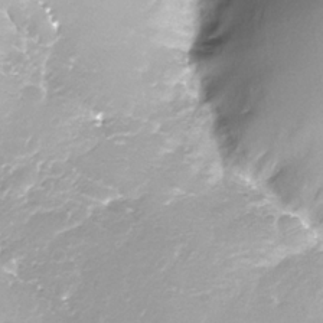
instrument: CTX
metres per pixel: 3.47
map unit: Nhe
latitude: -32.6708
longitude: -92.7435
